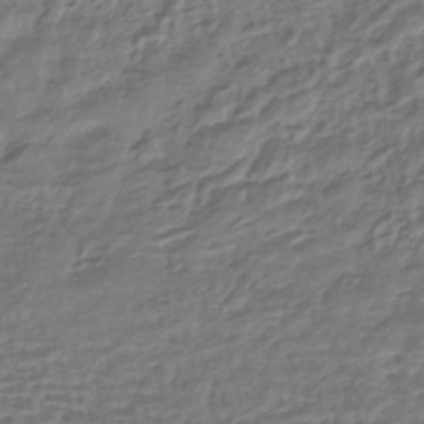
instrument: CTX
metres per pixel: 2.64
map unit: HNhu
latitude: -45.4832
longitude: 102.8219
